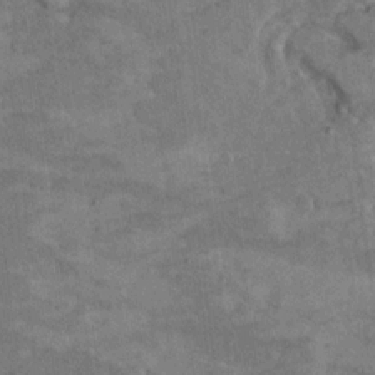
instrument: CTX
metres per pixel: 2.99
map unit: Hto
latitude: 9.6127
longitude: -36.2711
